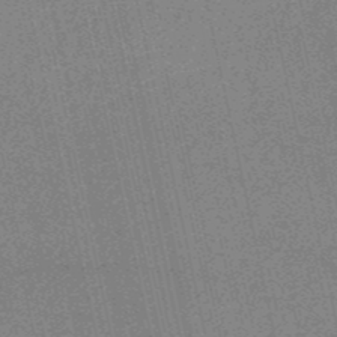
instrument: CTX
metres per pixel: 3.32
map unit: HNb
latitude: -51.3321
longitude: -51.2537
